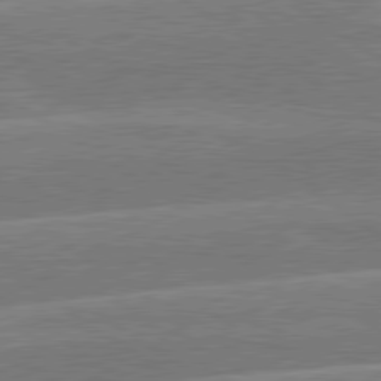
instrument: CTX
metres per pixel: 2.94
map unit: lApd
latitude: 79.8395
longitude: -130.2901
